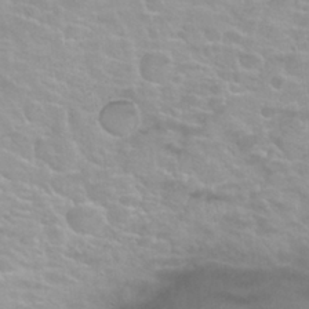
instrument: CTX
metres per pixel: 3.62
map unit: Nhu
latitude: 27.7639
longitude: -53.2159
